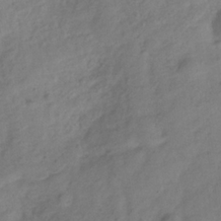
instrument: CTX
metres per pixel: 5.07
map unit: Hve
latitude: -32.4818
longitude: 89.9556
